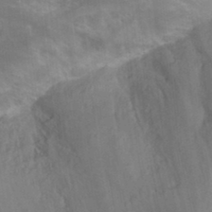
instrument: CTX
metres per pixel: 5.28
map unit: Hto
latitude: 33.3671
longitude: -44.1200
